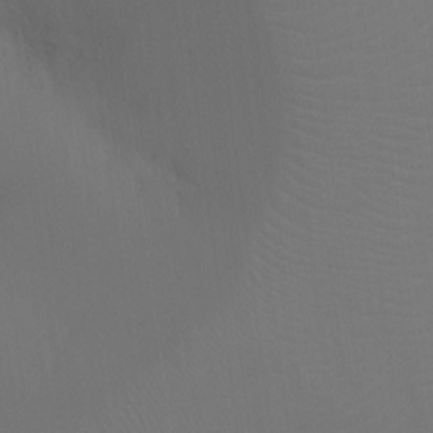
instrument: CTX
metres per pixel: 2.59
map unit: Ht
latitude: -16.9920
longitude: -41.8961
